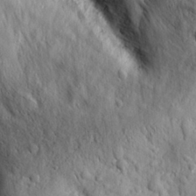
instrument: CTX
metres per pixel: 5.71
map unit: eHh
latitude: 27.6127
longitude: -76.3467
